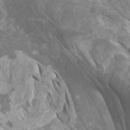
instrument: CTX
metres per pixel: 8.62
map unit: Htu
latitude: -6.5007
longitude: -75.6316
